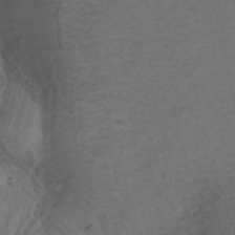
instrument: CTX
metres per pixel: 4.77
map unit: ANa
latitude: 42.5357
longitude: 27.5777
